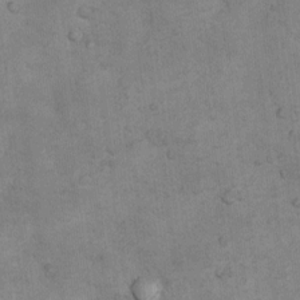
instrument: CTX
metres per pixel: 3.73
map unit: Nhu
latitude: 8.3090
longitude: -23.2915
